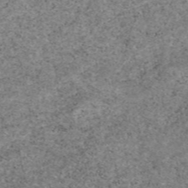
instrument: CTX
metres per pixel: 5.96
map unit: eAb
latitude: 47.0648
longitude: 118.6896
